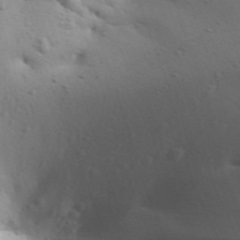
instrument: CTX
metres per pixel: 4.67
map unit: Aa
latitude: 29.6883
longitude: -146.3090
